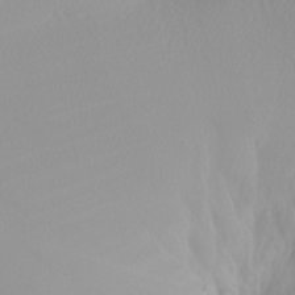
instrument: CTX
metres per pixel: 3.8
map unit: Nhu
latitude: -5.6344
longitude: -94.9703
